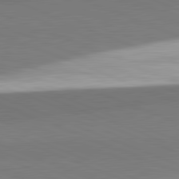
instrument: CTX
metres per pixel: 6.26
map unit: lApd
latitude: 82.0822
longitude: 160.2551
